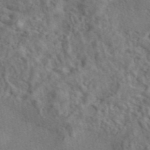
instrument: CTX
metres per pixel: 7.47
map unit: eAb
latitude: 42.2712
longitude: 109.1242
